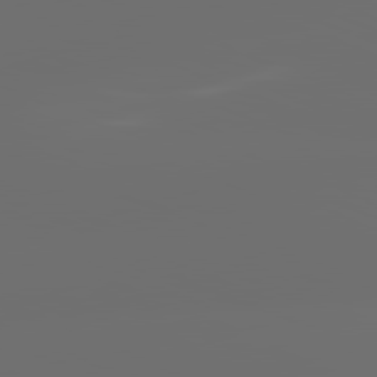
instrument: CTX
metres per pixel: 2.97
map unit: lApd
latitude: 81.8961
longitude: -165.1970
